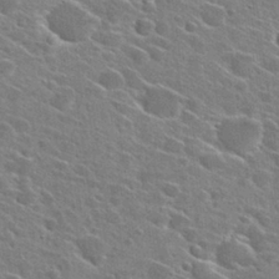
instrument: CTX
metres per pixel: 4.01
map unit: Hto
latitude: 27.2537
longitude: -45.1781
